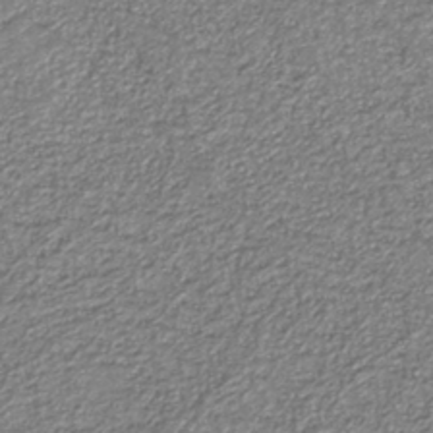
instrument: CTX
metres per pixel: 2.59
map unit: eAb
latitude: -39.0109
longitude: 51.6722
